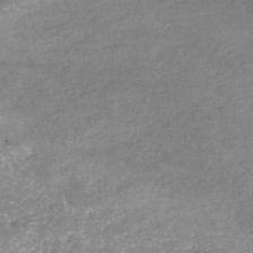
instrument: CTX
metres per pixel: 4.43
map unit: Nhe
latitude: -47.5777
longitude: -170.6490
